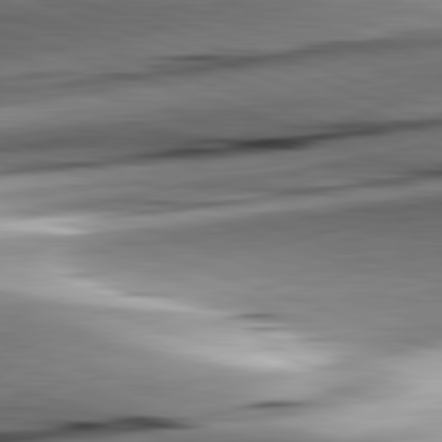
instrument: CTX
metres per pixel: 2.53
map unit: lApd
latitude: 82.2144
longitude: -151.2348
